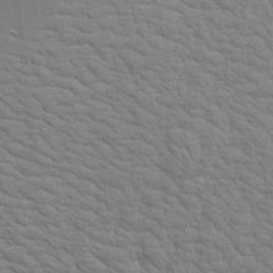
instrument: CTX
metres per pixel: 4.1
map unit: Aa
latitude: 19.2159
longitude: -141.6316
